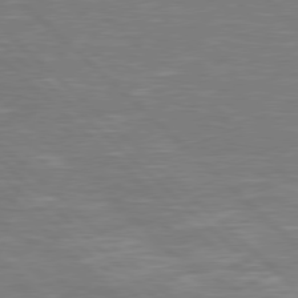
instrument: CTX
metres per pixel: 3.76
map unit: Hpe
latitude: 78.0255
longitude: -124.5356
